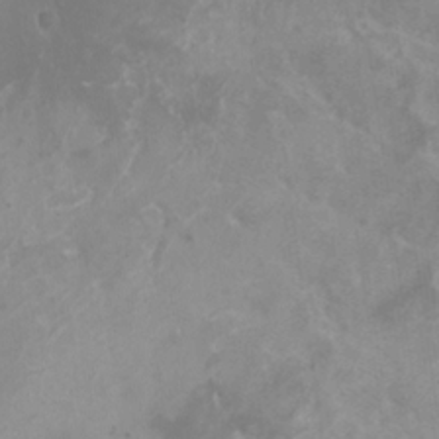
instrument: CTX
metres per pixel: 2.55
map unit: HNhu
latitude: -0.2362
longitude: 3.7099
